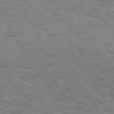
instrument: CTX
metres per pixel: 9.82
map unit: Hpe
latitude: 73.5938
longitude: -130.6491
